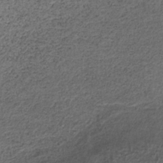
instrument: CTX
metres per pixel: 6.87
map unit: lHb
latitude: -34.5952
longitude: 62.1228
